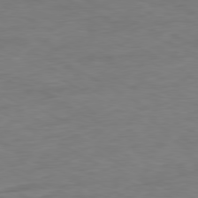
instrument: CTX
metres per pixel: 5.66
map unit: Ap
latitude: -80.4062
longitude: -102.7246
